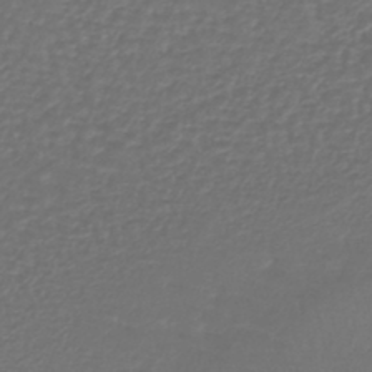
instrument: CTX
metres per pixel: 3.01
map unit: lHb
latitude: -41.9367
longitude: 72.4818
